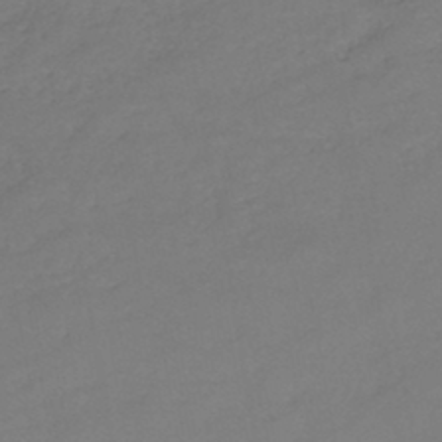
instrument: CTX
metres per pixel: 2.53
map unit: HNb
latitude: -45.5399
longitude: -35.6505
